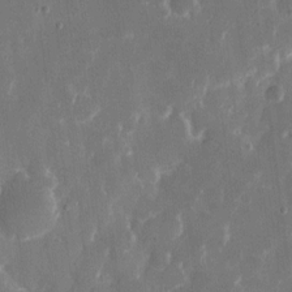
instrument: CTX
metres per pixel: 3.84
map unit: eHh
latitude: 8.9703
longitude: -69.1970
